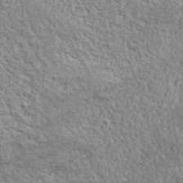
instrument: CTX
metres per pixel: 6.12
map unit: lHvf
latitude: 38.1011
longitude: -88.4790
